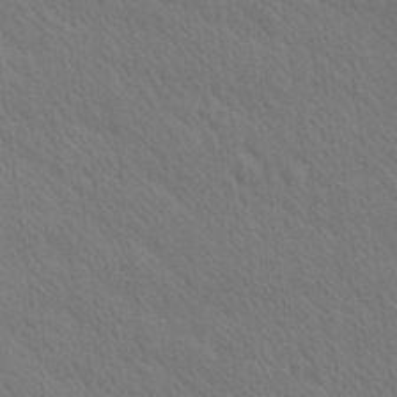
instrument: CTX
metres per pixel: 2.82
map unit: Ave
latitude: 20.5546
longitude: -138.9325
